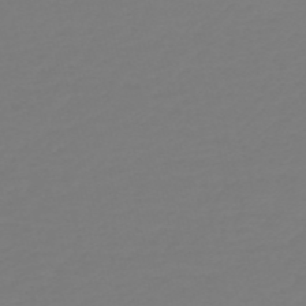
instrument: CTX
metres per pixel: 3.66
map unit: HNb
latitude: -54.2929
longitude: -50.4034
